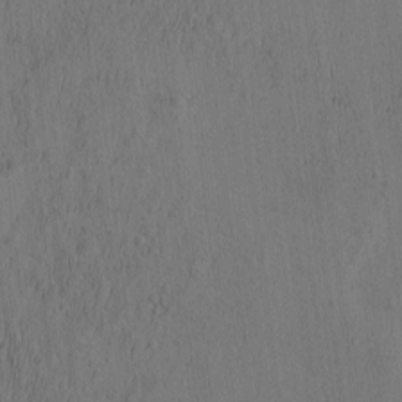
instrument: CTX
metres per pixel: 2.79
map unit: eHh
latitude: -2.8596
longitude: 17.3888
